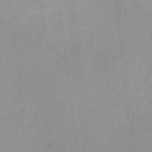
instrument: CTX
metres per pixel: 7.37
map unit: HNhu
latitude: 5.4426
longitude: 9.6722
